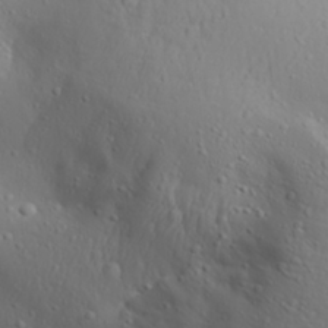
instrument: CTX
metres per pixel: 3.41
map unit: Aa
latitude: 27.9717
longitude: -133.1403
